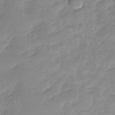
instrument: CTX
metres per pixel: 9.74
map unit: Nhu
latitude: -28.3117
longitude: -61.7638
